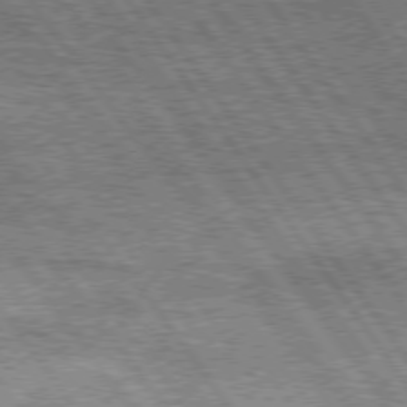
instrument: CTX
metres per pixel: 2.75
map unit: Hpe
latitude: 75.3671
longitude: -155.7638
